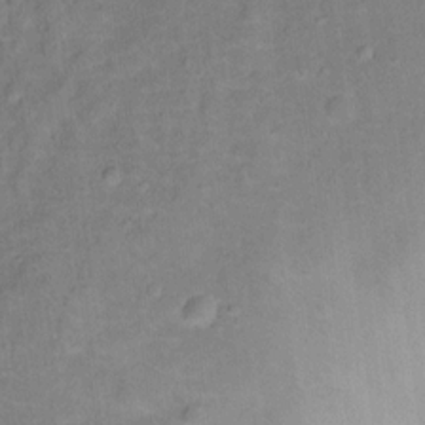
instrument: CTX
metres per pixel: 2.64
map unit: Ht
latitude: 13.3293
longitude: -39.4615
